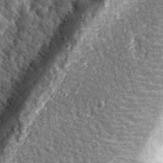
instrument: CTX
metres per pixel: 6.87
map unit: eHh
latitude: 35.2537
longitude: -80.3845
